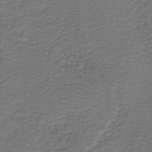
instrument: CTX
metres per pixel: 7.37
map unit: HNb
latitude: -42.9163
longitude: 50.7652
